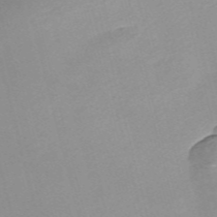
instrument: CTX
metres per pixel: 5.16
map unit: Nve
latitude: -56.8597
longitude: 59.0675
